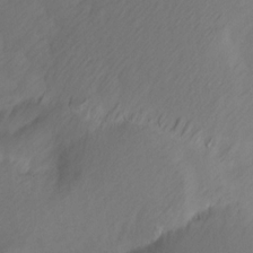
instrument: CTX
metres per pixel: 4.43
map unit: Ave
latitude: 14.1578
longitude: -105.7261
